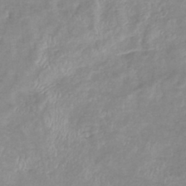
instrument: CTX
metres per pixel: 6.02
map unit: eHb
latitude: -38.2551
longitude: 78.5951
